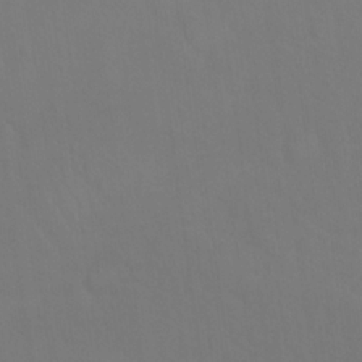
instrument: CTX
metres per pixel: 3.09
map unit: Nhu
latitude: 23.0458
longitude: -66.3845
